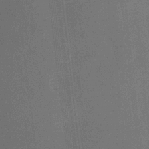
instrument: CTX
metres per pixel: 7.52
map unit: HNb
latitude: -32.5007
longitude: 56.7463
